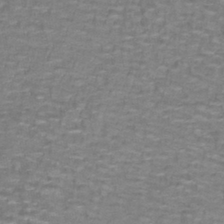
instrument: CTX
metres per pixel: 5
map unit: lHb
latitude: -41.4265
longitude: 55.7289
